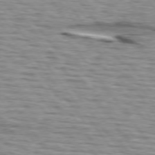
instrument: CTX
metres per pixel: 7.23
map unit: lApd
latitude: 74.9325
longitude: -72.0822
